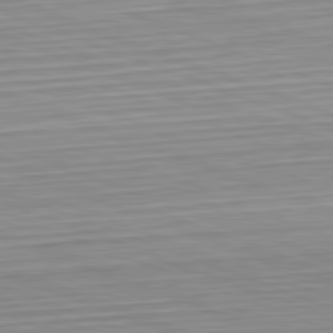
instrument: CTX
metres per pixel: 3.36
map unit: Hpe
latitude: -82.5763
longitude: 12.5763
